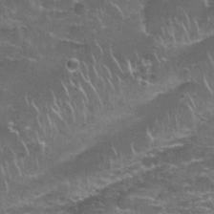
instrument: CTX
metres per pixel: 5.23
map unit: Nhu
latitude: 27.7072
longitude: -61.3104
